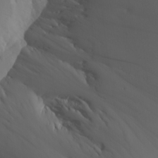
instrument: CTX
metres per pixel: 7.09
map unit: Aa
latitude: 24.1388
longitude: -127.2537
